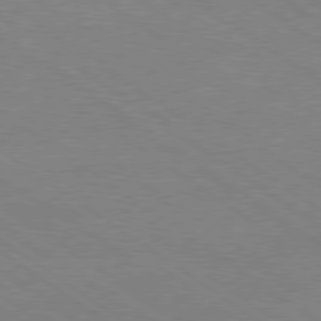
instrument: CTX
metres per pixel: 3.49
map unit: Ap
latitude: -79.9556
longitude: -66.8191
